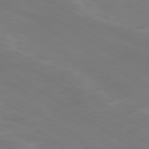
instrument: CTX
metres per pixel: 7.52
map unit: Ap
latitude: -79.9178
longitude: -65.3482
